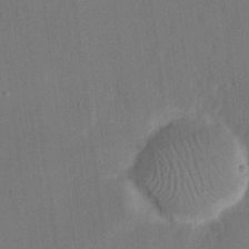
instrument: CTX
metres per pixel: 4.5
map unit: eHh
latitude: 19.3859
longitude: -69.8206
